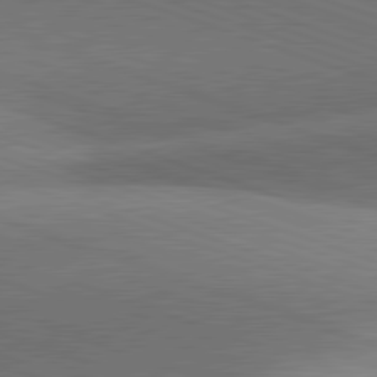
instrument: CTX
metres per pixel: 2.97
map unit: lApd
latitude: 81.6505
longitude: 134.5952
